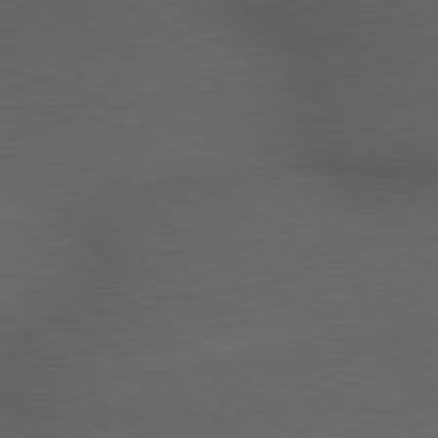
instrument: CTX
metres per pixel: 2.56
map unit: lApd
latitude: 79.3860
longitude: -177.0458
